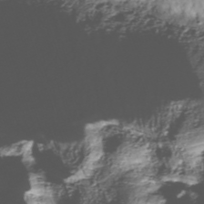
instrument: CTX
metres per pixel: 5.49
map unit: Nhe
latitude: -38.3873
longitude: -147.9151
